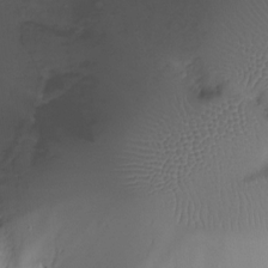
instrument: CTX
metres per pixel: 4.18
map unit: Ht
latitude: -18.5763
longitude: -44.1011
